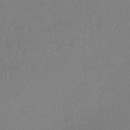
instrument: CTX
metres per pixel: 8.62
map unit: lHb
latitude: -34.5952
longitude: 68.2172
